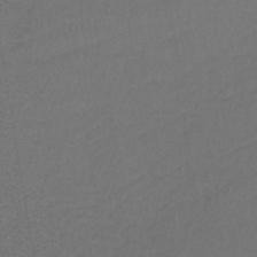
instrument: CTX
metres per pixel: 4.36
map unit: lHb
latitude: -39.8045
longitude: 63.7666
